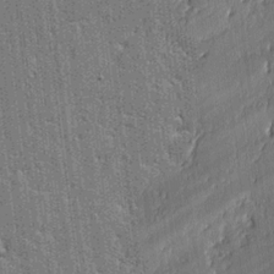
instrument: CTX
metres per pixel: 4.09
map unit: lAvf
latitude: -0.8786
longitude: -107.5371
